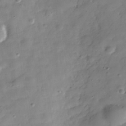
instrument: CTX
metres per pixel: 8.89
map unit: Hve
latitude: -31.0864
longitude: 92.8597
